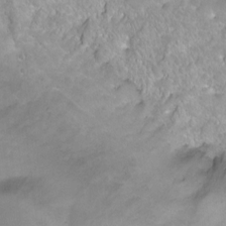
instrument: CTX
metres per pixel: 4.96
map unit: Hto
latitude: 3.0269
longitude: -35.1025
